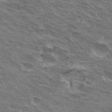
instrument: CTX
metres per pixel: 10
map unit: Hto
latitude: 32.1011
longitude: -43.5749
